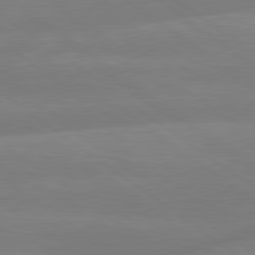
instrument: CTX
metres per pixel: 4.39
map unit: lApd
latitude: 79.4616
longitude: -148.7057
